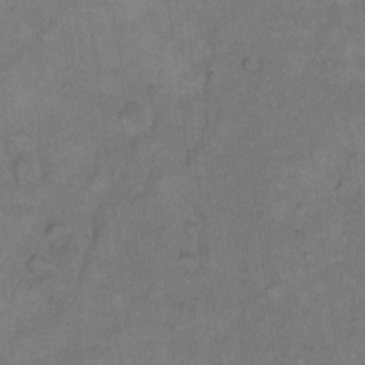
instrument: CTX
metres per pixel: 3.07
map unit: Hto
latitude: 10.1956
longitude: -60.4034
